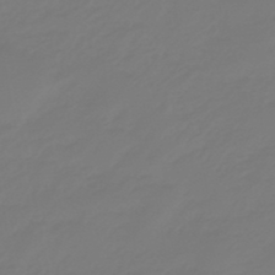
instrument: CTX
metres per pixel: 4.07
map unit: eHb
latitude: -46.3684
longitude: 84.7463
